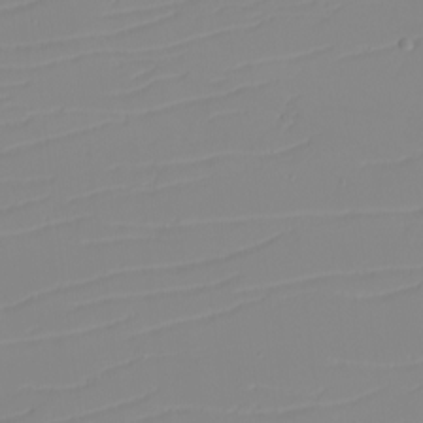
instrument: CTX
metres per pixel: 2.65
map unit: eHh
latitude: -5.9556
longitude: -84.6491
